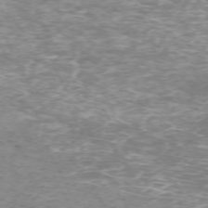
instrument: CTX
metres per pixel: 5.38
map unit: Hpe
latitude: -71.7289
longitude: 7.7666
